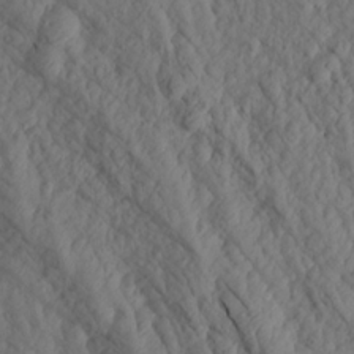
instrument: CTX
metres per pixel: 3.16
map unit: Aa
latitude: 17.2348
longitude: -146.2334
